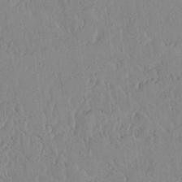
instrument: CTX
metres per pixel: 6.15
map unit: lHvf
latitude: 17.8205
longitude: -116.2523
